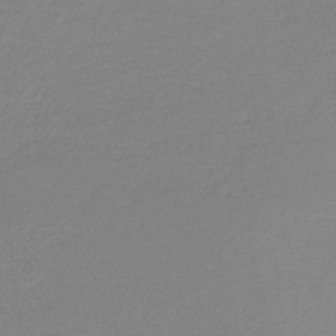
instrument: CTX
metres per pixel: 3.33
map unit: HNb
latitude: -37.4454
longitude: 55.2754
